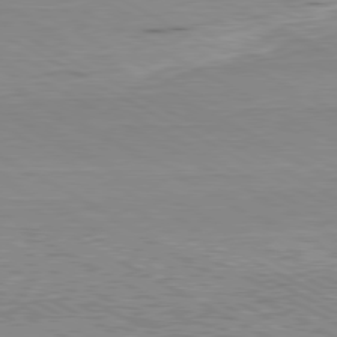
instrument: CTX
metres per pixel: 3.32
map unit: Hpe
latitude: -80.7652
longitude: 20.9163
